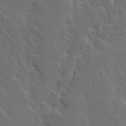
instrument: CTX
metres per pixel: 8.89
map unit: Ave
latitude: 13.5371
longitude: -135.7827
